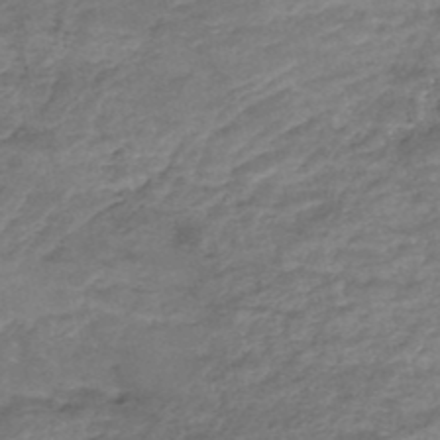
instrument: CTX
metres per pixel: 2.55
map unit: Nhe
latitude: -48.3873
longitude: -171.0836
